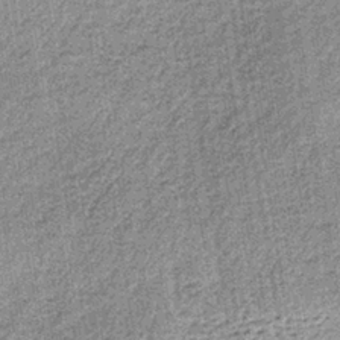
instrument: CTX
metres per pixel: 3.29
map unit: lHb
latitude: -37.0297
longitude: 64.0283
